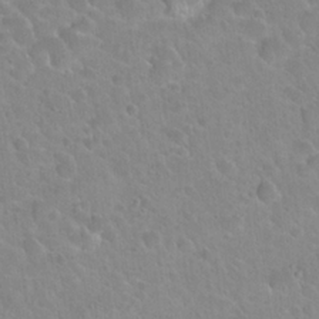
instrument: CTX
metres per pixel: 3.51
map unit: Hto
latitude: 22.3845
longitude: -50.7624
